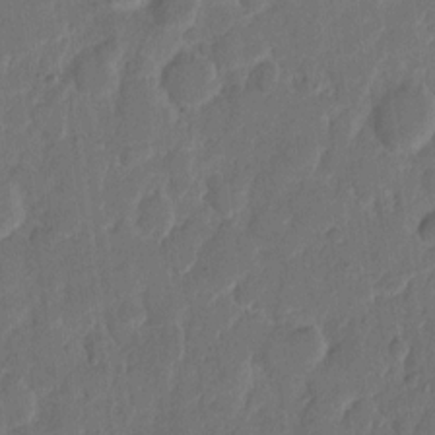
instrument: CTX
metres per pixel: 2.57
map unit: eHh
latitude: 8.9892
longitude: -65.4426
